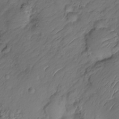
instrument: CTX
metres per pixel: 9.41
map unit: HNhu
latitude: -21.0108
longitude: 84.5573
